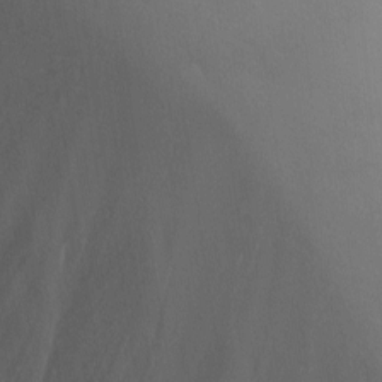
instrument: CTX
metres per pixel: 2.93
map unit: Nhu
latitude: -6.0472
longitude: -79.0081
